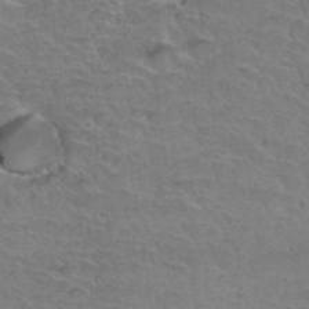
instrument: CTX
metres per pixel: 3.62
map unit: Hto
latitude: 35.6127
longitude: -44.2333
